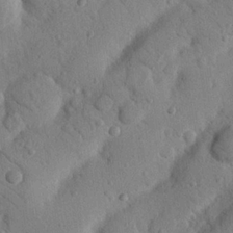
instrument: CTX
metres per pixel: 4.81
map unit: Nhu
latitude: 22.0633
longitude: -75.7450
